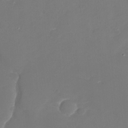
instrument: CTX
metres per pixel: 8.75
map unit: Nhu
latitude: -28.4062
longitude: -65.3482
